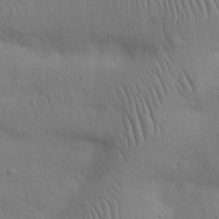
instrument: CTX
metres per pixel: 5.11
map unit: Nhu
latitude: 27.3671
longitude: -69.4804
